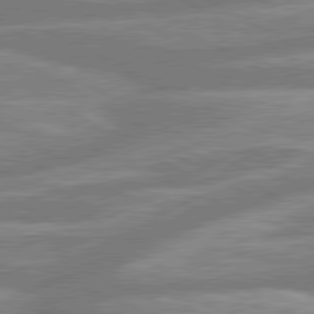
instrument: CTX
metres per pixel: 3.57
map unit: lApd
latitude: 80.3656
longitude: -166.4790
